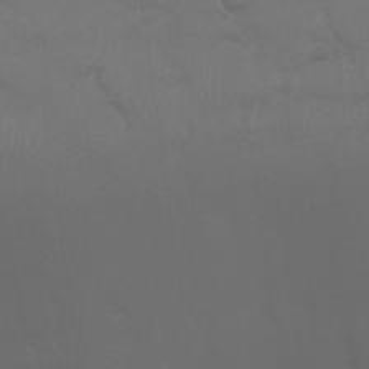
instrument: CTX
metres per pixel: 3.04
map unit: Nhu
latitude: 26.5168
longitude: -51.9528
